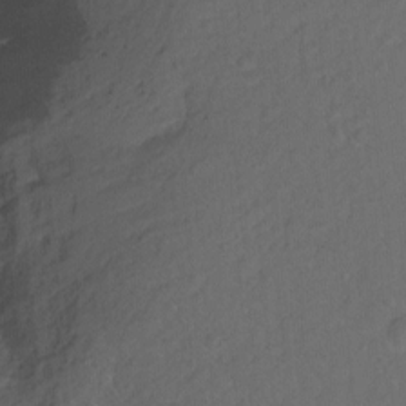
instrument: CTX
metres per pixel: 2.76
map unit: Ht
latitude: -7.3320
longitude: -37.6505
